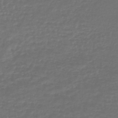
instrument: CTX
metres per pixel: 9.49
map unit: lHb
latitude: -41.8044
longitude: 72.3873
